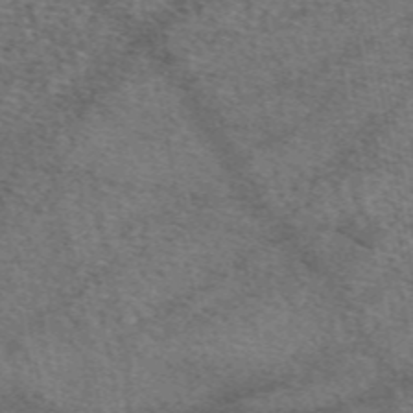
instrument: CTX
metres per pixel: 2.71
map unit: eAb
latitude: 50.7435
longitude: 110.1983
